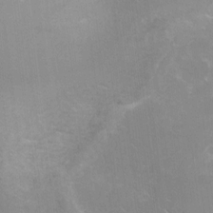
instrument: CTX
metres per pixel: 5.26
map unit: Ht
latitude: -15.6533
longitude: -40.7246
